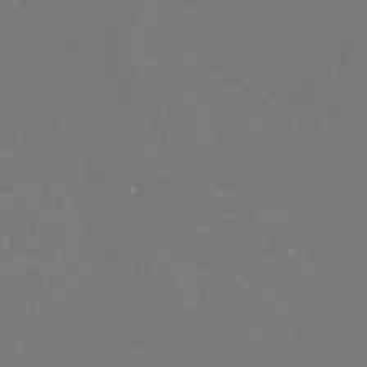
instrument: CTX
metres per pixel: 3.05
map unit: Htu
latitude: -11.4832
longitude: -71.7072
